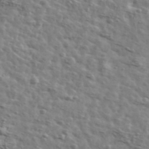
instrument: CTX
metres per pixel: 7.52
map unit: Ave
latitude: 41.5371
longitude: -108.0633
